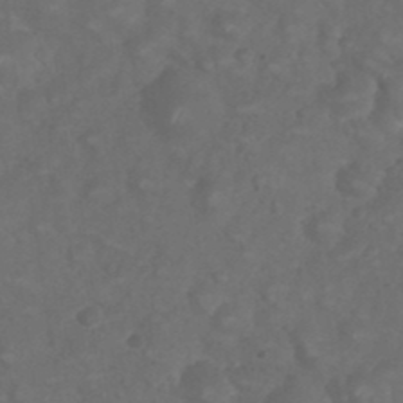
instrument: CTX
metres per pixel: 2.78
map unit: Nhu
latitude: 28.5734
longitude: -56.6112
